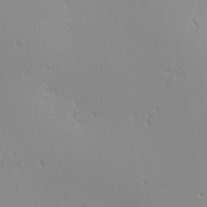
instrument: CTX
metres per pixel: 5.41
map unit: Ave
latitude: 2.9891
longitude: -114.1010
